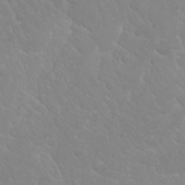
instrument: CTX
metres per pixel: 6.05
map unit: Nhu
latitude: 23.4237
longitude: -63.9528
